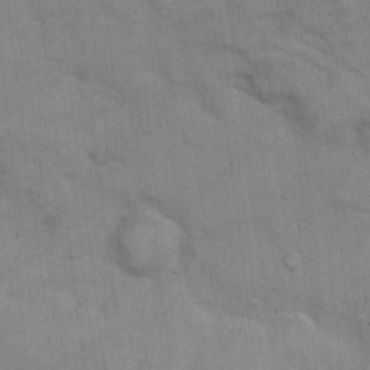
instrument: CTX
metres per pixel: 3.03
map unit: Hto
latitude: 9.9717
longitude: -61.2537
